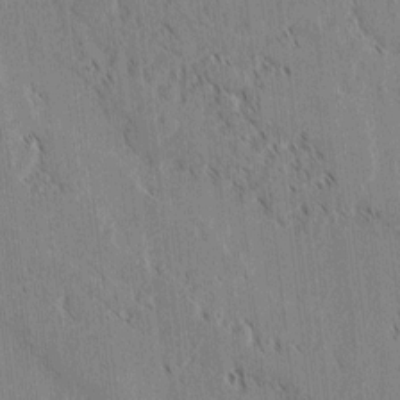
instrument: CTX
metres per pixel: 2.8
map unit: lAvf
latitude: 2.5923
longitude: -106.4412
